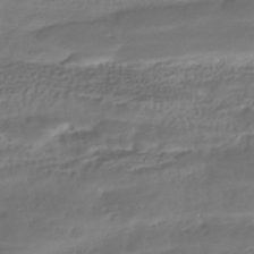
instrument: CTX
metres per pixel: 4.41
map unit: HNhu
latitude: -42.1227
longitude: 102.3873
